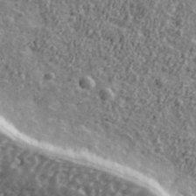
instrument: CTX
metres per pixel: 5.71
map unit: Ave
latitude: 41.5560
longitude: -111.7072
